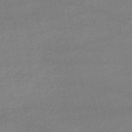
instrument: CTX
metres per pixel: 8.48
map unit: lHb
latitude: -45.9745
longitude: 62.1983
